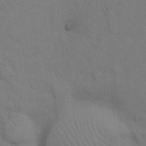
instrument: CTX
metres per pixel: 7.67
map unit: Hto
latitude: 14.7058
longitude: -57.8583
